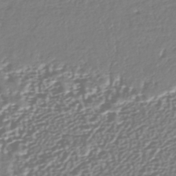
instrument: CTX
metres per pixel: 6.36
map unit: HNhu
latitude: -44.0850
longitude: 106.4818
